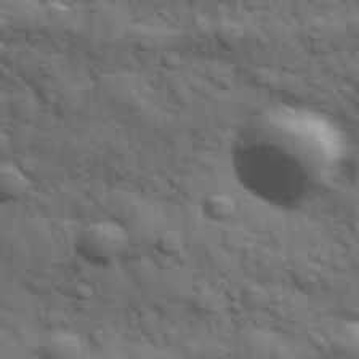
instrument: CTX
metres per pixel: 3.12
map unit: Hve
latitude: 31.8017
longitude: 150.6518
